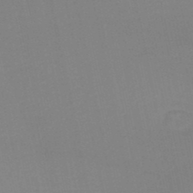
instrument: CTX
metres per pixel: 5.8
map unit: HNb
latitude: -49.5966
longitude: -43.3104
